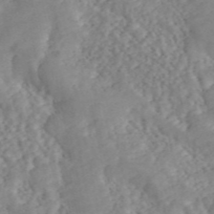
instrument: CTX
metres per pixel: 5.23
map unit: ANa
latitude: 46.5168
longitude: 49.7100
